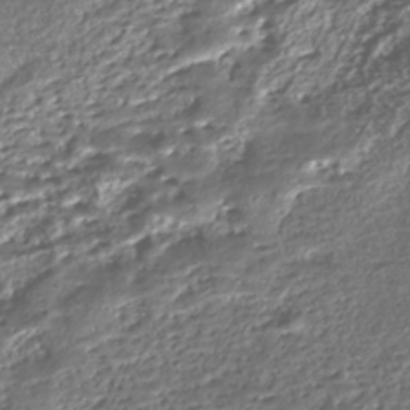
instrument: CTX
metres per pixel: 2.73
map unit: Nhe
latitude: -45.8045
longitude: 152.2361
